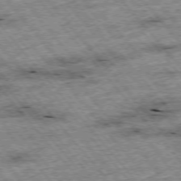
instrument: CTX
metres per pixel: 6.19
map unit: Hpe
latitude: -76.0661
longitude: -21.4238
